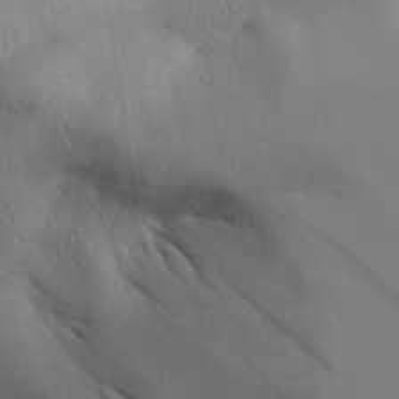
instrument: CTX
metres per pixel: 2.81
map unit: Aa
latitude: 30.5735
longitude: -144.7624
